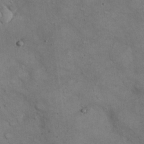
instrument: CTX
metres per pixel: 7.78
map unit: eHh
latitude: 21.7639
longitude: -61.3859
